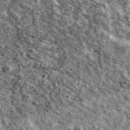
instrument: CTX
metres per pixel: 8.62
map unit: Ave
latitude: 41.2537
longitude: -107.9528
